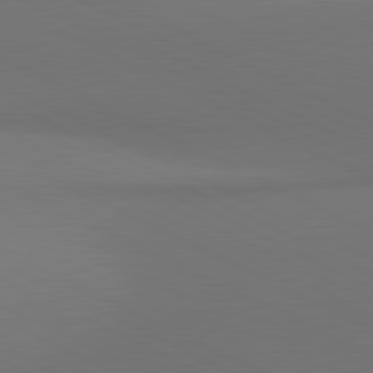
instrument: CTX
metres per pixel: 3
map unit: lApd
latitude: 81.0647
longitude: 138.1039
